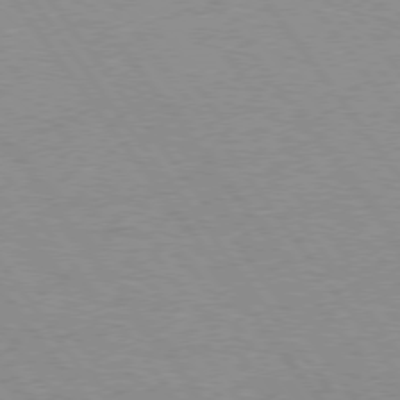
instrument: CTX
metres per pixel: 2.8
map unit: Hpe
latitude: 75.2348
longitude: -142.8002
